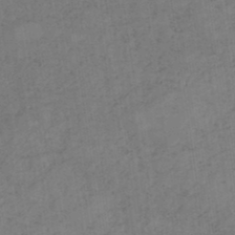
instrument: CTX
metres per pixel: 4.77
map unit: HNb
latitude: -44.6141
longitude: -42.5924
